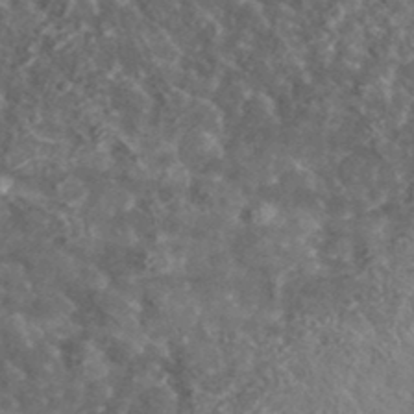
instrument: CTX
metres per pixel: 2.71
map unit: lHvf
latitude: 36.6869
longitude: -87.5182
